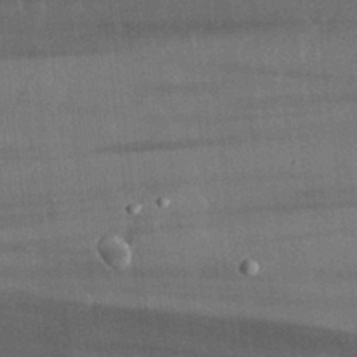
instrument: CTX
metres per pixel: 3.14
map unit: lHvf
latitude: 32.7435
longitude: -90.9703
